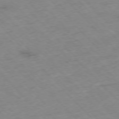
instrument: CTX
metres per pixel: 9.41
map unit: Hpe
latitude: -76.5952
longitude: -17.1403
